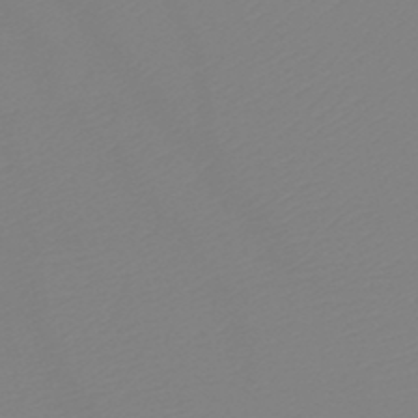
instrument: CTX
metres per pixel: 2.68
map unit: HNb
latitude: -48.7841
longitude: -51.2726
